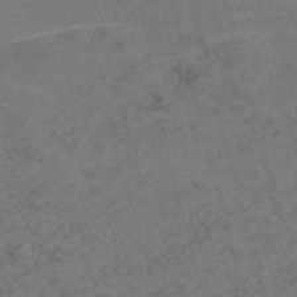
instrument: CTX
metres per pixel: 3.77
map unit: Nve
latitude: -58.0849
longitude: 55.1620
